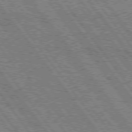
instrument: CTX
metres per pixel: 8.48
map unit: Hpe
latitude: 75.5749
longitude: -152.3279
